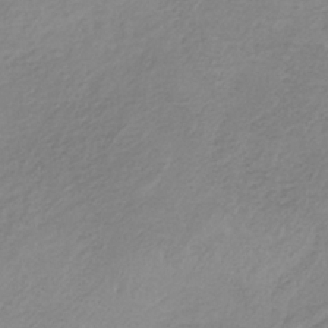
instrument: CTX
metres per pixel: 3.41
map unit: HNb
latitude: -33.4455
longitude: 64.0283
